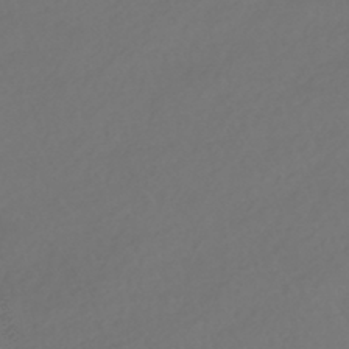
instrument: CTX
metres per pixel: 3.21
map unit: HNhu
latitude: -42.2550
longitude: 93.3888
